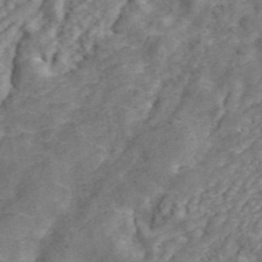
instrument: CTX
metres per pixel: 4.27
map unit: ANa
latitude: 45.1970
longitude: 26.4251
